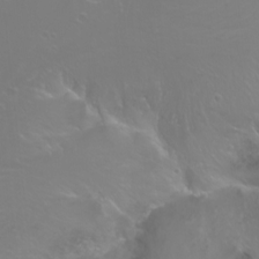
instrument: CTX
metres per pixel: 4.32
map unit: Nhu
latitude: -11.9367
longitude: -63.3104
